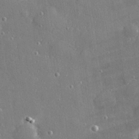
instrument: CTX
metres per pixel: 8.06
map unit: Hve
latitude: 28.1955
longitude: -90.3278
